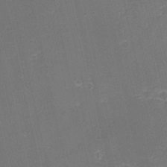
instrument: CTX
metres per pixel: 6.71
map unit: eHh
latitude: -3.5966
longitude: -76.6679
